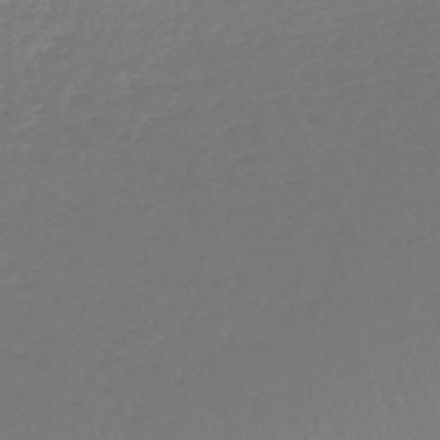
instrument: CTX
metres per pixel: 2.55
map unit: lHb
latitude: -44.5196
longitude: 69.2753
